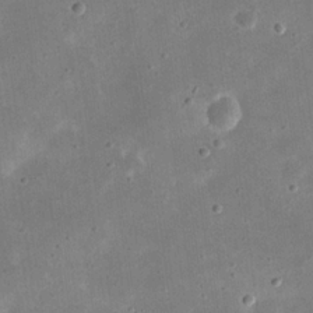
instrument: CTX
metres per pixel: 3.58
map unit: eHh
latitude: 21.8206
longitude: -67.8205
